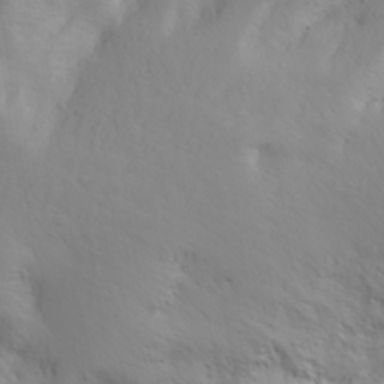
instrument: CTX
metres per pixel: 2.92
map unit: Aa
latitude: 28.4223
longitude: -146.1956
